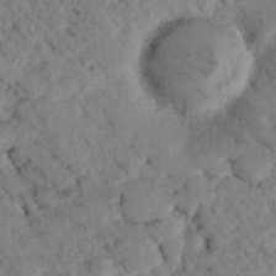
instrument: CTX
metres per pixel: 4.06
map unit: lHvf
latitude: 14.7813
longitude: 178.8786
